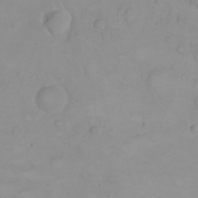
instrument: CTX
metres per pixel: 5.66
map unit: eHh
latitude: 21.6883
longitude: -64.0444
